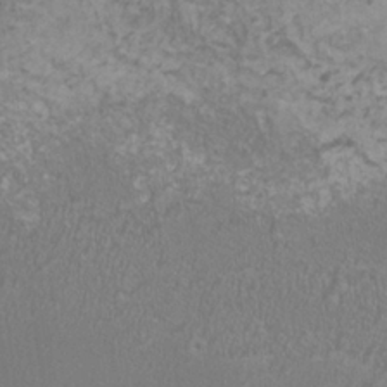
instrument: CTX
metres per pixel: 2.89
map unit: HNhu
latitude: -1.1998
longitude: 2.3306
